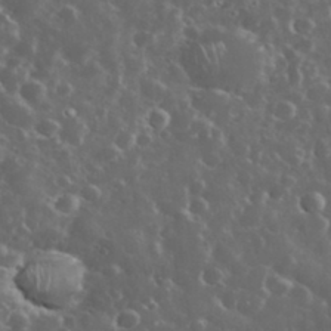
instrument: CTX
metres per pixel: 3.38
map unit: eHh
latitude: 34.1955
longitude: -61.2537
